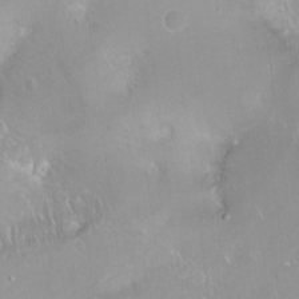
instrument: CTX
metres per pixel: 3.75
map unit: Ht
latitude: -14.2929
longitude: -41.4048
